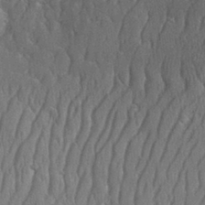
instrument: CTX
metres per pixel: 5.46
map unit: eHh
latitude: 33.6505
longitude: -141.2914
